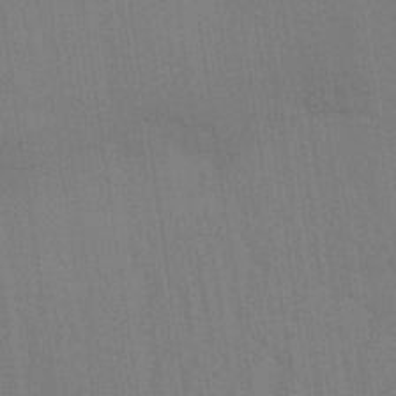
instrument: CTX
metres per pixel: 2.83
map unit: Aa
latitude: 31.5560
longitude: -139.6883
